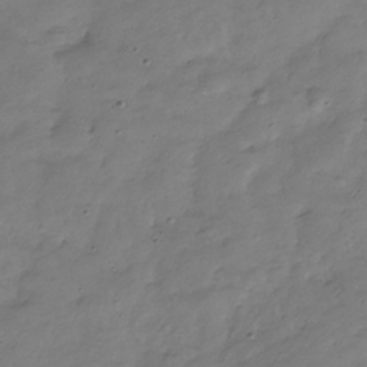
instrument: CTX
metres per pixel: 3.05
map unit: Hve
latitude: -31.6533
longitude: 90.8219
